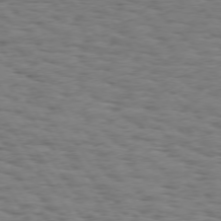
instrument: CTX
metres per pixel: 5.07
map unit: Hpe
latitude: 73.9717
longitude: -132.2334
